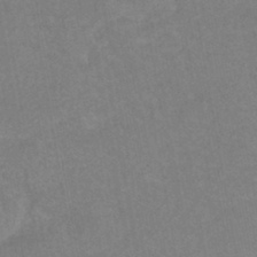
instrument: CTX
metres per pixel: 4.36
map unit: HNhu
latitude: -45.0298
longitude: 92.2550
